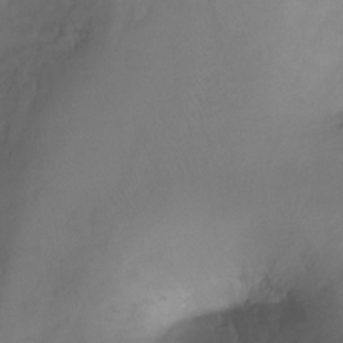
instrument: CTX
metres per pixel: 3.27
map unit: Ht
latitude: -15.8045
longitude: -49.6127
